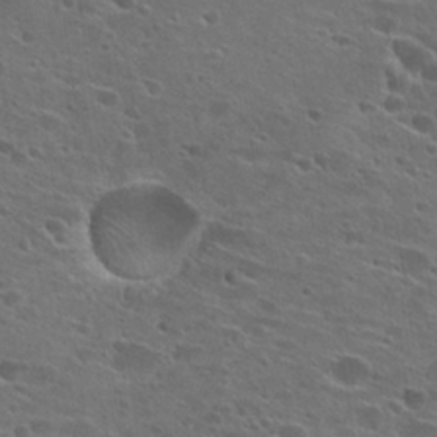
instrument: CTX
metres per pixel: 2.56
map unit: Hto
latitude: 26.7057
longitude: -45.3292
